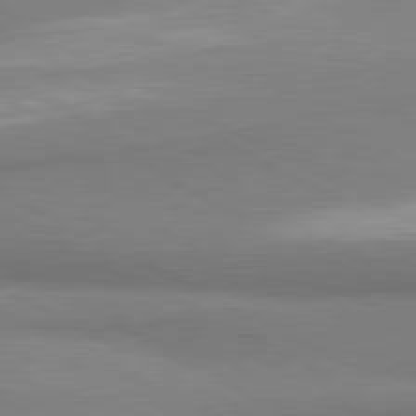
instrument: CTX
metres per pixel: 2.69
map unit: lApd
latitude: 81.1592
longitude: 163.3509
